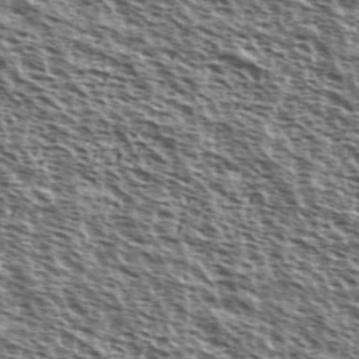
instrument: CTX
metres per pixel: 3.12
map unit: Ave
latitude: 38.1767
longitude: -110.6113
